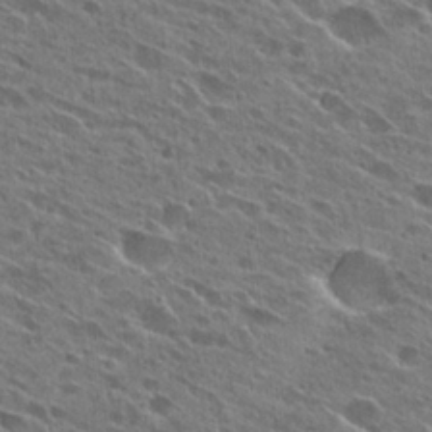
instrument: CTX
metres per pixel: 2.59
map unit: Hto
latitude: 26.9703
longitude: -44.3656
